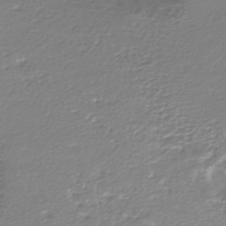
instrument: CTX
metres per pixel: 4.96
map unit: HNhu
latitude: -46.8030
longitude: 103.2376
